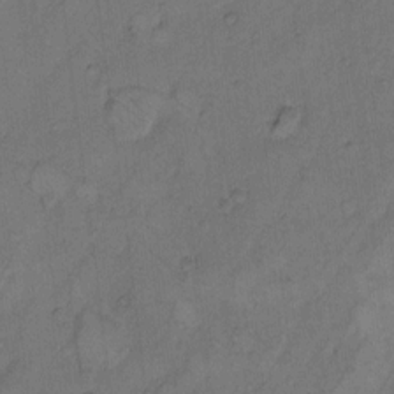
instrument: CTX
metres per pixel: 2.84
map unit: Hto
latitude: 8.3467
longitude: -59.6883
